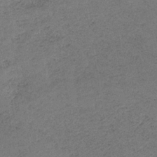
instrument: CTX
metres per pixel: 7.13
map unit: HNb
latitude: -32.3118
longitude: 62.2739
